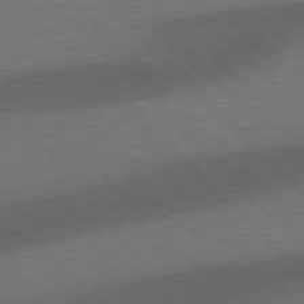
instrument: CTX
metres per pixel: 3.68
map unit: Hpe
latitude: 77.4993
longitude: -152.4790
